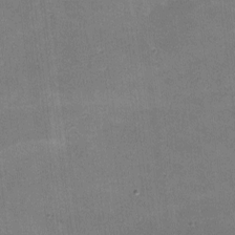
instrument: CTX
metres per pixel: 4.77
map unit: lHvf
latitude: -10.4251
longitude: -100.7813
